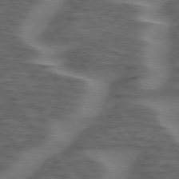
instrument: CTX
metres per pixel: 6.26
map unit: lApd
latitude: 75.1214
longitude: -69.8583
